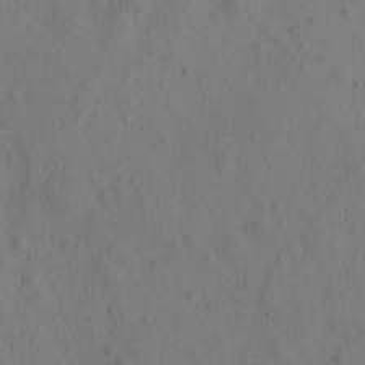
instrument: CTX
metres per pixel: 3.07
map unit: eHh
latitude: -0.5007
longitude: 16.0472
